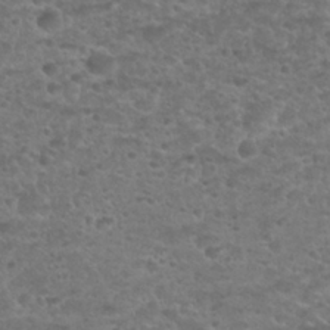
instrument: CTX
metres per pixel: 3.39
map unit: Nhu
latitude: 25.5560
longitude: -51.5560
